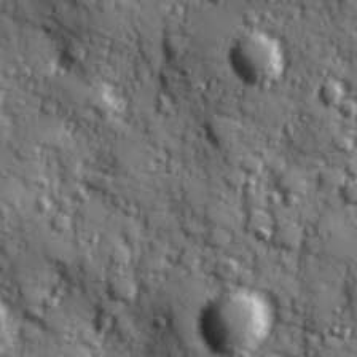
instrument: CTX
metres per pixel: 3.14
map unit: Hve
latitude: 24.9513
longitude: 146.8597
